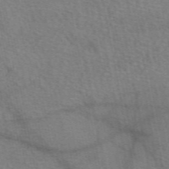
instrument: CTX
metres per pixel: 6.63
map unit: eAb
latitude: 50.5734
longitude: 115.4076
